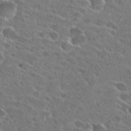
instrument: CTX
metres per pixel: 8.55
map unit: Hto
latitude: 26.4412
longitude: -46.4034
